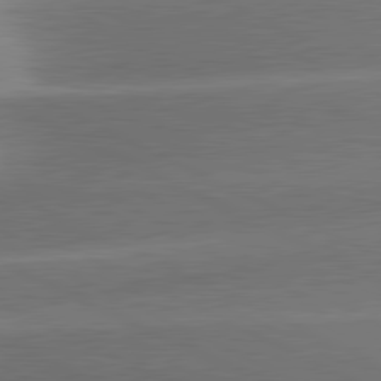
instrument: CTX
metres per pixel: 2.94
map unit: lApd
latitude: 81.2537
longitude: -158.9514
